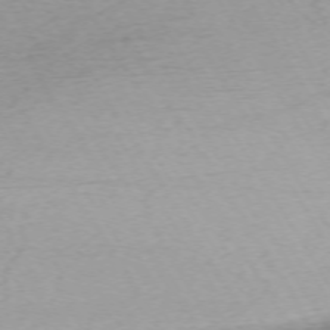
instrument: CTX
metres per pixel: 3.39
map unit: Ap
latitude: -73.0108
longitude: -68.7057
